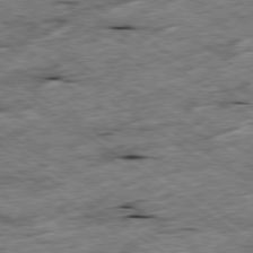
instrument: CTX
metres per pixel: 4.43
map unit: Ap
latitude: -79.7477
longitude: -87.7827
